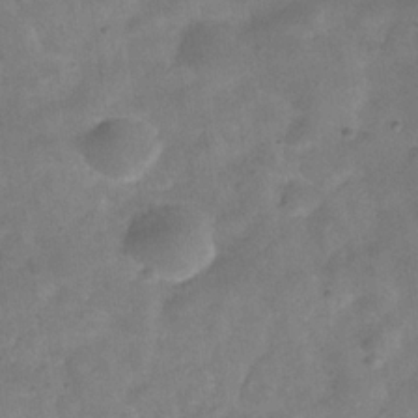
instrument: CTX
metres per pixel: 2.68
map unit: Hve
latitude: -31.8422
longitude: 92.9542
